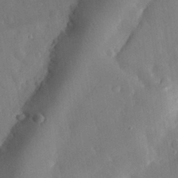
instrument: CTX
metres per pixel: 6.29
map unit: eHh
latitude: 29.6505
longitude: -78.2712
